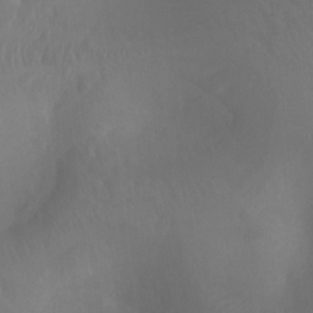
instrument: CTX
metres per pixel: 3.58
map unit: Ht
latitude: -7.7099
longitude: -20.1767
